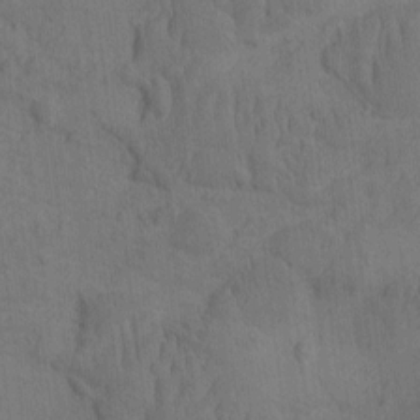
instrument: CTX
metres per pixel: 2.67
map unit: eHh
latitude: -1.7856
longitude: 16.4629
